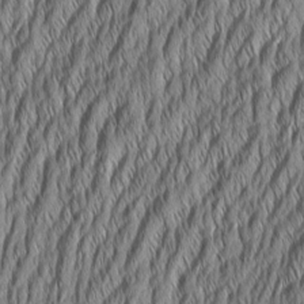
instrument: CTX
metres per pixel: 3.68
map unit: Aa
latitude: 7.4993
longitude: -130.5546
